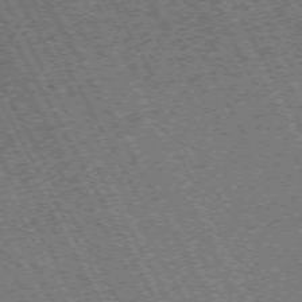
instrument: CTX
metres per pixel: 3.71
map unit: Hpe
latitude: -71.5210
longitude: 11.1620
